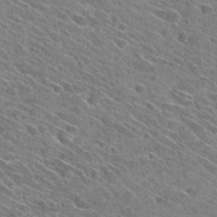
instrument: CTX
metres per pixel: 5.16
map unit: Hto
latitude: 30.1956
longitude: -45.3292
